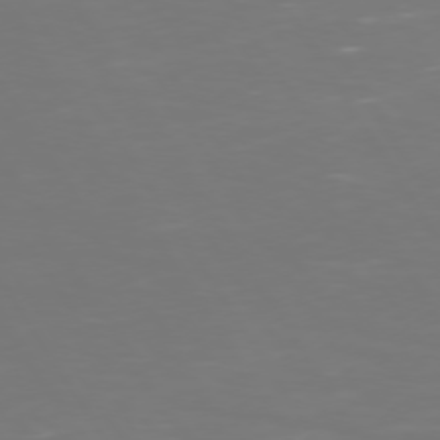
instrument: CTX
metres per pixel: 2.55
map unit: Hpe
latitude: 73.2348
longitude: -126.8947
